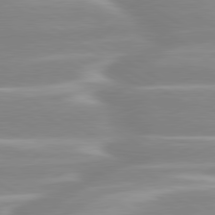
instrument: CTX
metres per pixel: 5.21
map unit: lApd
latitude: 80.1767
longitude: -128.5923
